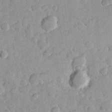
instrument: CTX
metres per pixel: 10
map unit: Hve
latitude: 23.8583
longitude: 149.0487
